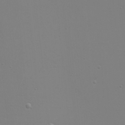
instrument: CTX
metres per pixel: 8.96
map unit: eHh
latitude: -5.8800
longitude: -83.4993
